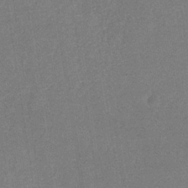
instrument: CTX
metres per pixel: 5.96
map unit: eHb
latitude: -33.5777
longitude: 73.0108
